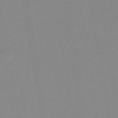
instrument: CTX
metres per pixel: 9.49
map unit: lHb
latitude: -41.1431
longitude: 53.3509
